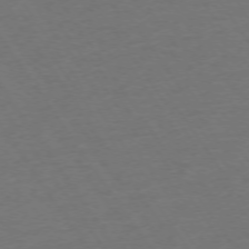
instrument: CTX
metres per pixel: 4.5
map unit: Ap
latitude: -74.8408
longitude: -90.2711
